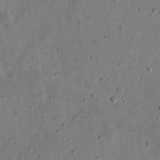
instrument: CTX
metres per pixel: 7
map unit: eHh
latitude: 21.6883
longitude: -69.1970
